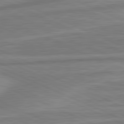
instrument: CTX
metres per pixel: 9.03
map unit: lApd
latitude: 81.4993
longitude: -175.6694
